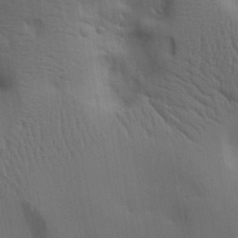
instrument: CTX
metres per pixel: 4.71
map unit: lAa
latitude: 18.7057
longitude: -138.7057
